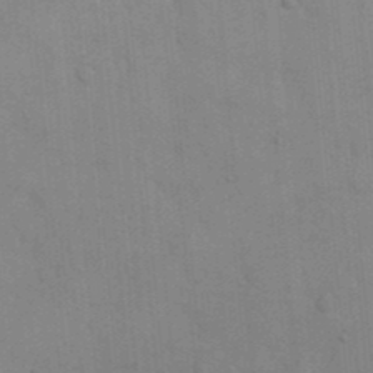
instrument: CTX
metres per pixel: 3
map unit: eHh
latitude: 19.4237
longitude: -63.9906
